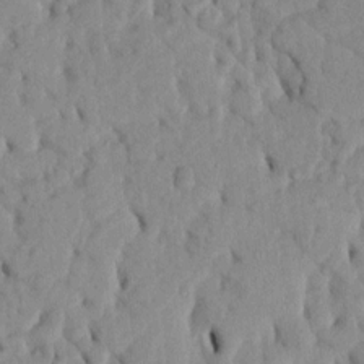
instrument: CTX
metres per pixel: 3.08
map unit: Htu
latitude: 3.4237
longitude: 152.2928
